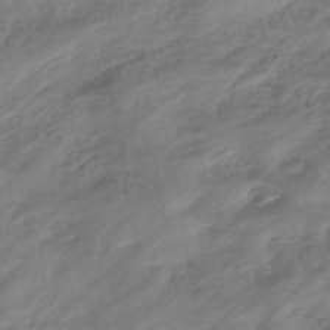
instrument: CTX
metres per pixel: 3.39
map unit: eHb
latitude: -43.9178
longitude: 85.6910
